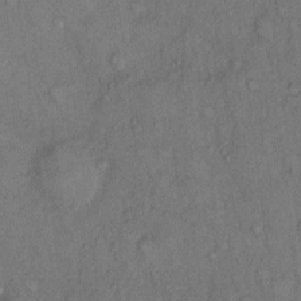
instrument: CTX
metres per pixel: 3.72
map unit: Hto
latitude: 10.2334
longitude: -58.7435
